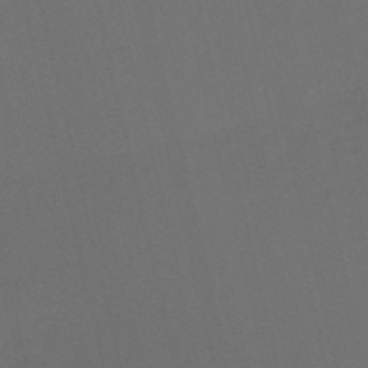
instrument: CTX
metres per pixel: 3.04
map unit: HNb
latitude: -52.2739
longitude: -48.7624
